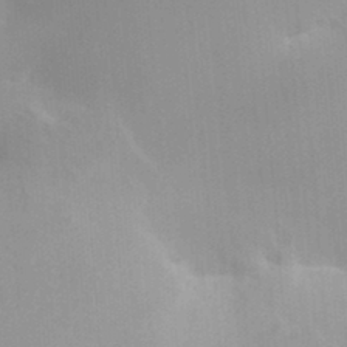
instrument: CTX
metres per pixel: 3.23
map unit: HNhu
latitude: 7.3104
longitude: -1.7449
